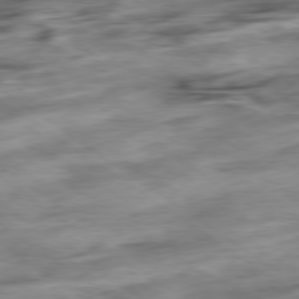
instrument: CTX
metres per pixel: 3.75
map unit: Hpe
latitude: -79.0297
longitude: -17.1403
